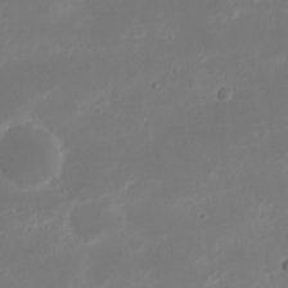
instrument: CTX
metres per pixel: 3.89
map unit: Nhu
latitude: 21.2537
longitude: -72.4034
